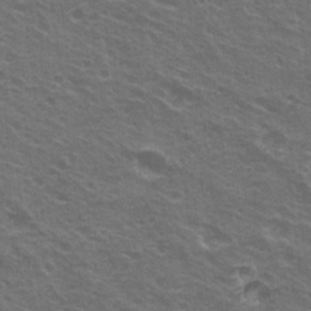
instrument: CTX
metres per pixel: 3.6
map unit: Hto
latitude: 21.7261
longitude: -31.1026
